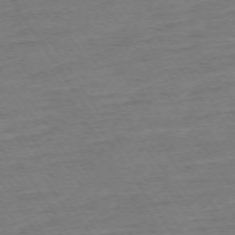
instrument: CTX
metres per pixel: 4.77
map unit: Ap
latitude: -74.2173
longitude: -84.4412
